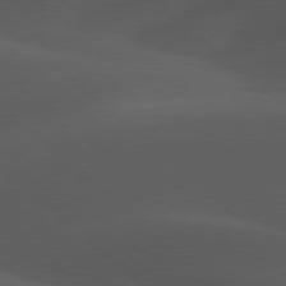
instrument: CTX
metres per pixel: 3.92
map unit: lApd
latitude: 77.9339
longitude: -54.8002
